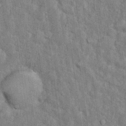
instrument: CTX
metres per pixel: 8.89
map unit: Hto
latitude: 14.3468
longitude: -34.3656
